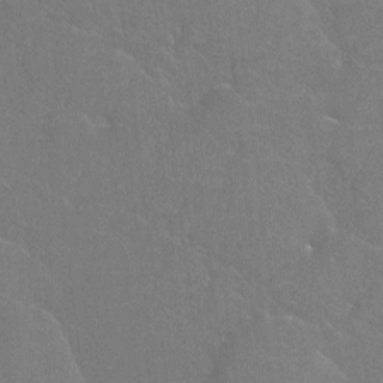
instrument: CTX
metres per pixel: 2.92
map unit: Htu
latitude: -7.3320
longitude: -34.1200
